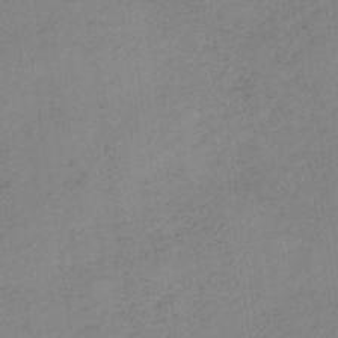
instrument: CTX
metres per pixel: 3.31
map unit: HNb
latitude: -33.7667
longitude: 63.5588
